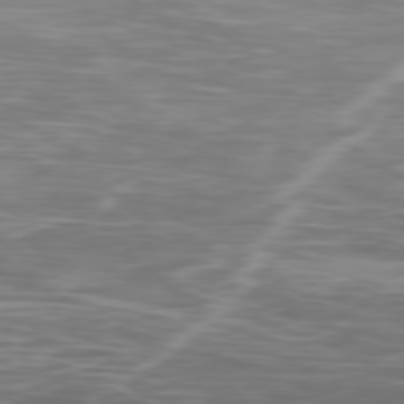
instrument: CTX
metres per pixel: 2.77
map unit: Ap
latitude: -79.1998
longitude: -75.8205
